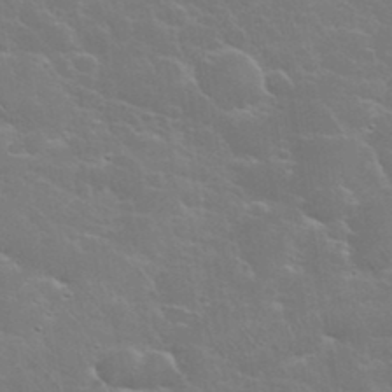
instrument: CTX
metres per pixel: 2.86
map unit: eHh
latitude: 36.4223
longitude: -66.4223
